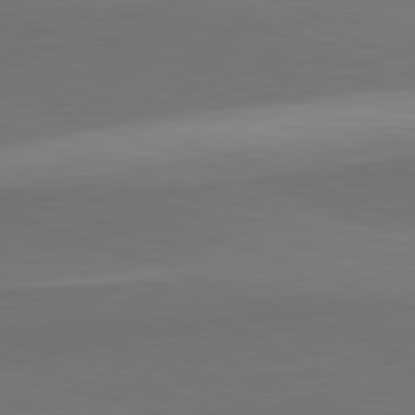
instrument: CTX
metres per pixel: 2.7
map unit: lApd
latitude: 82.3656
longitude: 136.5007
